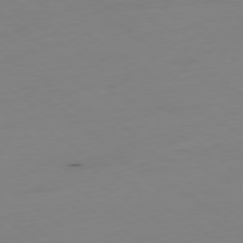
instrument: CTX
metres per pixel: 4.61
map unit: Hpe
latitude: -79.2942
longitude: 14.3118
